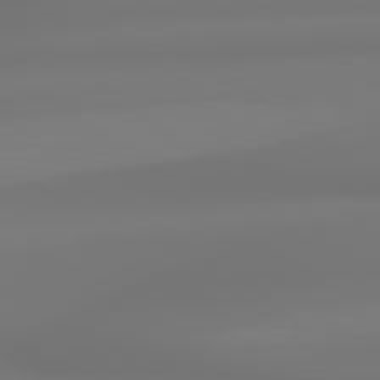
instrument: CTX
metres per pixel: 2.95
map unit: lApd
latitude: 79.1026
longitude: -136.2523
